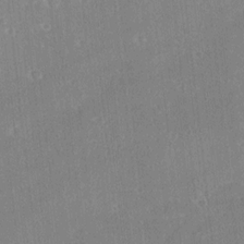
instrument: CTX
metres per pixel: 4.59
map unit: Ave
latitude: 18.3278
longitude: -137.5182
